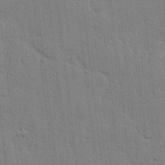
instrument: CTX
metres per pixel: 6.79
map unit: lHvf
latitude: 17.4049
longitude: -113.3104
